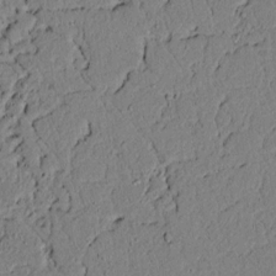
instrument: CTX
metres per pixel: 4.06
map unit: lAvf
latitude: 5.2348
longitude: 167.1998
